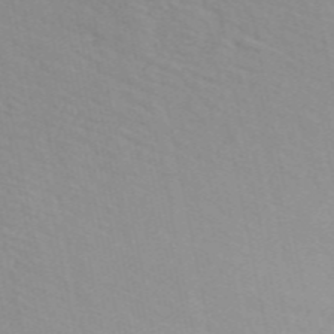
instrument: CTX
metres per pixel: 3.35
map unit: ANa
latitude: 49.4615
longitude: -73.0648
